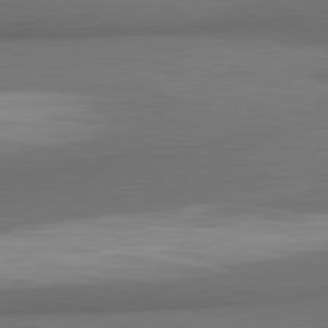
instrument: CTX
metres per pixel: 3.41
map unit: lApd
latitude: 81.7261
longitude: 172.9919
